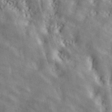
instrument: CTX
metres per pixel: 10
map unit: ANa
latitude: 43.1214
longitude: 47.7855
